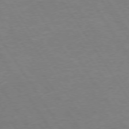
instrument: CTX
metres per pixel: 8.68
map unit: Hpe
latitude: 73.8017
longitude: -140.4034
